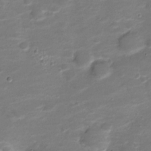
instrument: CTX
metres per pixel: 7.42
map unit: Nve
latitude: -20.1605
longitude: 103.4643
